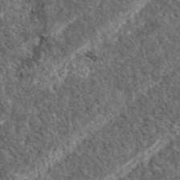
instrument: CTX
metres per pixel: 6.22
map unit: eAb
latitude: 37.7260
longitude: 110.2362
